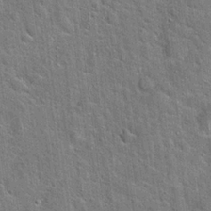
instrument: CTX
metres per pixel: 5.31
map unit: Hto
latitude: 21.2159
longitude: -51.5182
